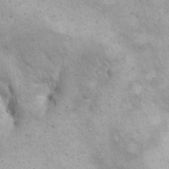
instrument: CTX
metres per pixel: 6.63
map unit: eHh
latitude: 21.2159
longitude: -60.5734
